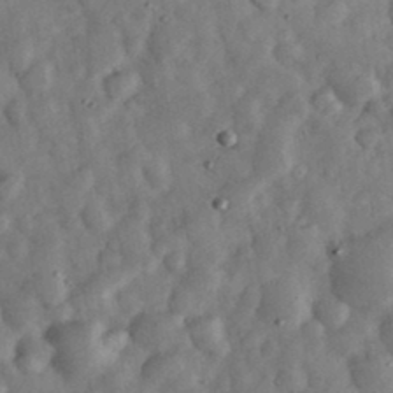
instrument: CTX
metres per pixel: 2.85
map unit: eHh
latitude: 34.3845
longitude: -69.5749
